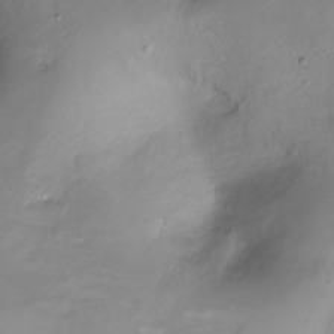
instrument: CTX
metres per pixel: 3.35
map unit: Ht
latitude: -16.0850
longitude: -42.1011
